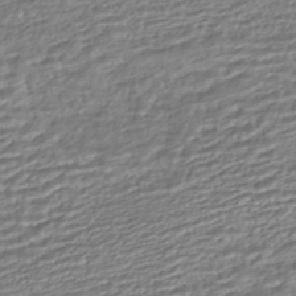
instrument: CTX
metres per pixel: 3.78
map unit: HNhu
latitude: -44.7274
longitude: 101.1809
